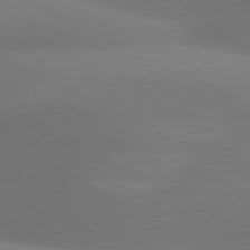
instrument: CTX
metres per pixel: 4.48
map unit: lApd
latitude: 81.0080
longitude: 128.9920
